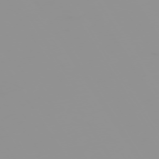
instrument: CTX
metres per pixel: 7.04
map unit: Hpe
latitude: -74.7652
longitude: 5.9556
